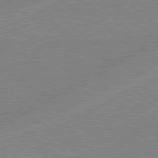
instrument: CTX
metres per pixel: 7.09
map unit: lApd
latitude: 79.0270
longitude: -144.8758
